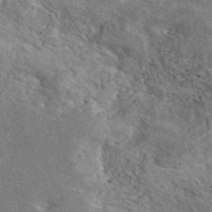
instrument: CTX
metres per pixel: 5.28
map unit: eAb
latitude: 46.1956
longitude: 113.1809
